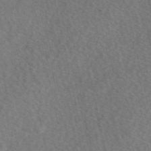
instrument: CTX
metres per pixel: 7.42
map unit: eAb
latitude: 48.3467
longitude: 105.2754
